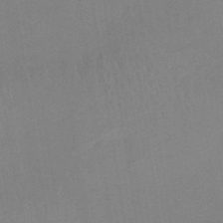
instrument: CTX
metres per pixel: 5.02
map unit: HNb
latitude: -35.5777
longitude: 56.8975
